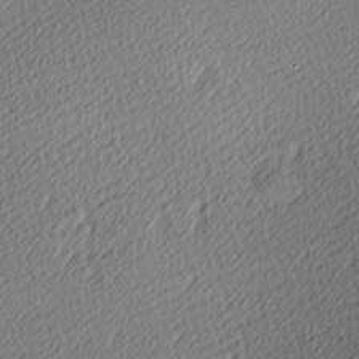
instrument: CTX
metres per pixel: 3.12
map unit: lAa
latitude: -10.4818
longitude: -125.9528
